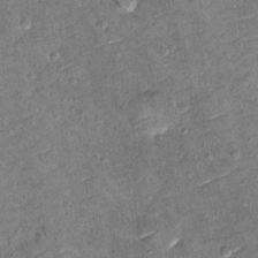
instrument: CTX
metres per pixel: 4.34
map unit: Hto
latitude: 11.1214
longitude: -36.7246
